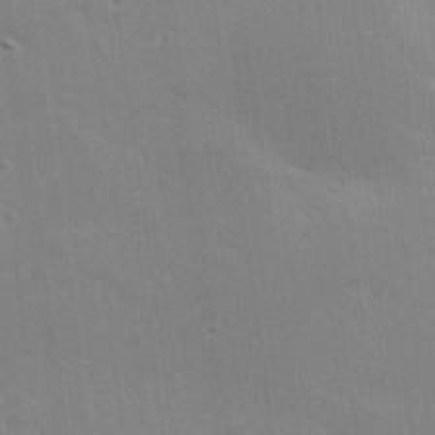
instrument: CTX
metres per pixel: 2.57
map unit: Hve
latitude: 25.3292
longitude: -94.0444
